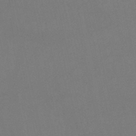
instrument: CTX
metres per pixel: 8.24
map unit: lHb
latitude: -47.0864
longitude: 61.5777
